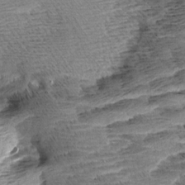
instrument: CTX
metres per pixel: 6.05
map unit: Aa
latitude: 8.2145
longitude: -137.3104
